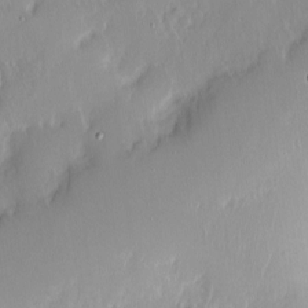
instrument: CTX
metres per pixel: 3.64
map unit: Nhe
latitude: -2.3873
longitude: -59.6505
